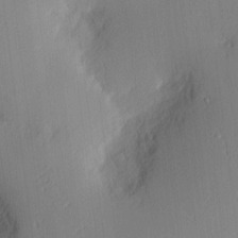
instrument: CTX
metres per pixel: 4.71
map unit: Nhu
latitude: 2.2900
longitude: -75.8772
